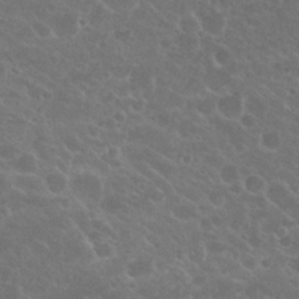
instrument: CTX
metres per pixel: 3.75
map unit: Nhu
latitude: 27.0270
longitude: -51.3481
